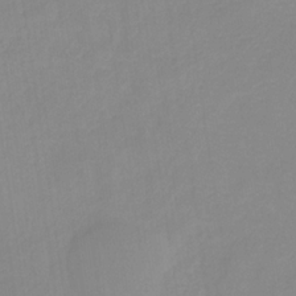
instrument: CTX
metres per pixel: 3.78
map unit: HNb
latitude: -31.9178
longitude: 58.0094
